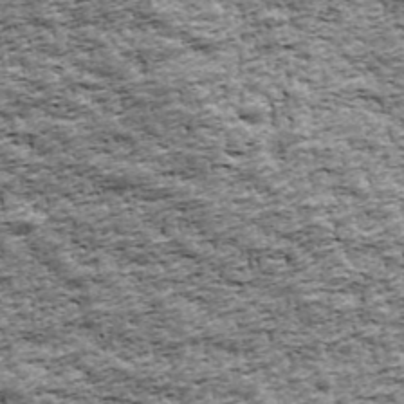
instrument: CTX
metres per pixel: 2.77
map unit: Ave
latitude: 42.8191
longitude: -111.6316
